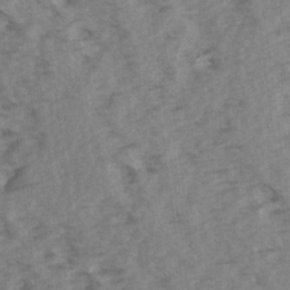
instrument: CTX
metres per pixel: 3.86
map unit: Ave
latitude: 14.8947
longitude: -103.4615
